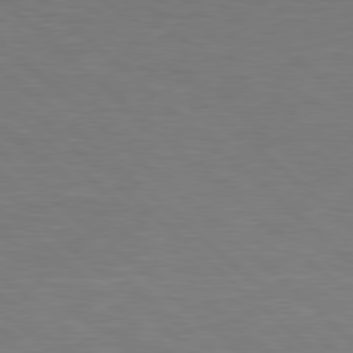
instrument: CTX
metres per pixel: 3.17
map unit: Hpe
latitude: 78.5168
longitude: -149.8772
